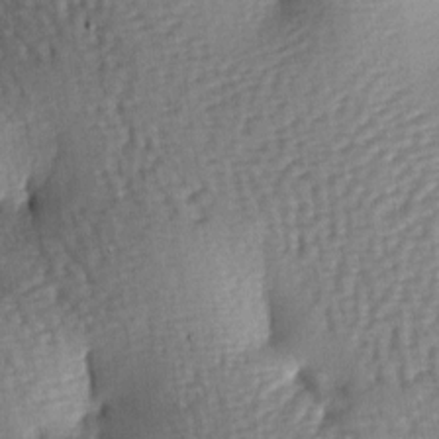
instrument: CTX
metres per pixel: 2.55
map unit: lAa
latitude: -6.5385
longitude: -126.7624
